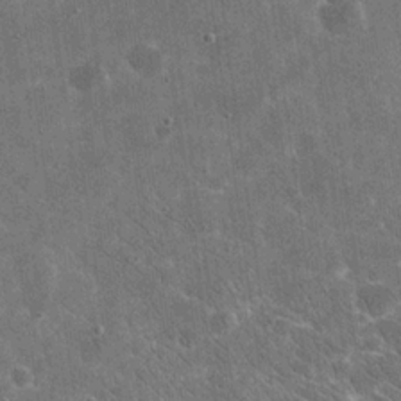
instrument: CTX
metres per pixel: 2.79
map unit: eHh
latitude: 20.1200
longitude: -65.6505
